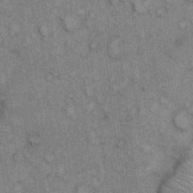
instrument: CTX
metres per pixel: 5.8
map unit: eHh
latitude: 7.1970
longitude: -64.4790
